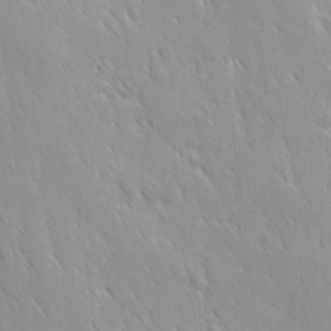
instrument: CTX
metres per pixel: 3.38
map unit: Ave
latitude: 9.4804
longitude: -104.0822
